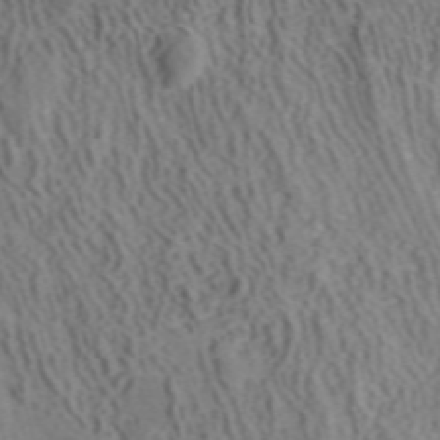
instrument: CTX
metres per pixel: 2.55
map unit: ANa
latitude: 41.4048
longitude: 33.4644
